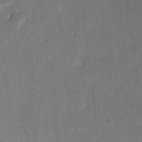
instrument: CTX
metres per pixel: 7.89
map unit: eHh
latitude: 11.6883
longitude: -68.6302
